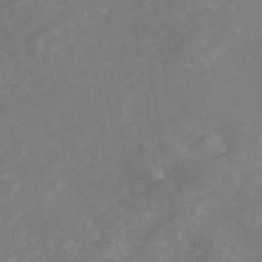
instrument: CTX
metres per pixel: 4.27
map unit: eAb
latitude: 46.5735
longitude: 126.7274
